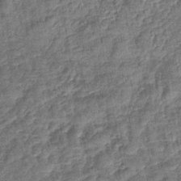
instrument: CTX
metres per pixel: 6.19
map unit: lHb
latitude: -42.6329
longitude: 79.4076
